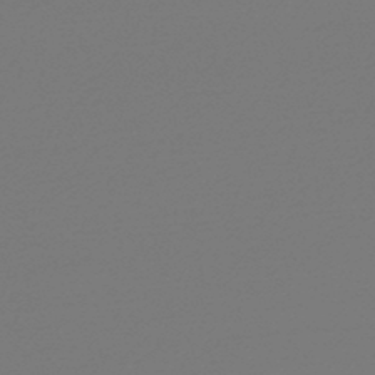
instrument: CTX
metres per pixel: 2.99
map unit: lHb
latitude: -46.3873
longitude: 65.9178
